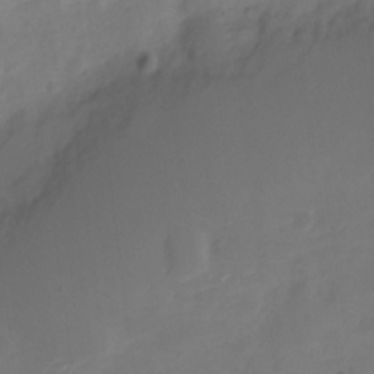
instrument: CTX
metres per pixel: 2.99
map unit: Nve
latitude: -20.8030
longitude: 107.7856
